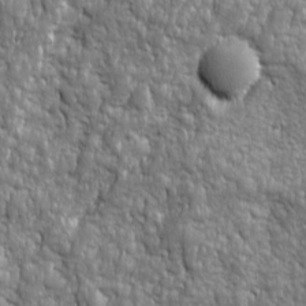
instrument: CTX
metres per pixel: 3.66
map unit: Ave
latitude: 16.1578
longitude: -134.1577
